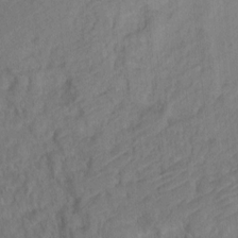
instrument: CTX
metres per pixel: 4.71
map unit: Ht
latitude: 0.7624
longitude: -34.5545
